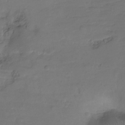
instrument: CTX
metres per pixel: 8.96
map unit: Hve
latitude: -27.6532
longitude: 91.0676
